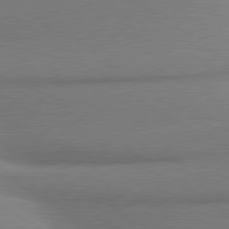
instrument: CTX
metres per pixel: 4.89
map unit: lApd
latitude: 80.1389
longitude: 176.2928
